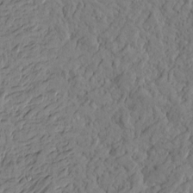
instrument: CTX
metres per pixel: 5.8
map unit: Htu
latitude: -4.3873
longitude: -177.0080
